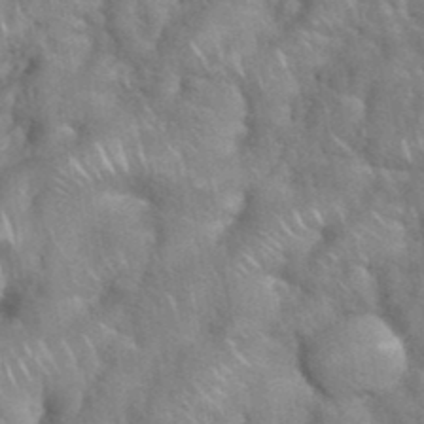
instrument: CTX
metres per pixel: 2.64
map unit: eHh
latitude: 39.2537
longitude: -58.1578
